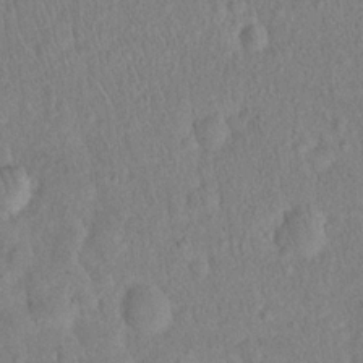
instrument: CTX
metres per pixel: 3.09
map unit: eHh
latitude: 19.1592
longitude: -62.8380
